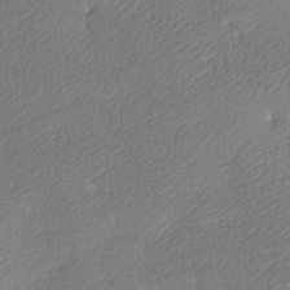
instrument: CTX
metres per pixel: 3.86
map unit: lAa
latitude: -9.3132
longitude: -127.8017
